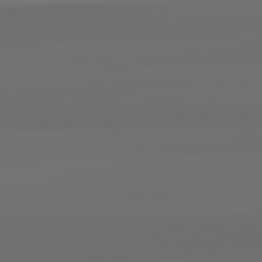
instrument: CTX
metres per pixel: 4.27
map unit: lApd
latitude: 82.4034
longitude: 163.6155
